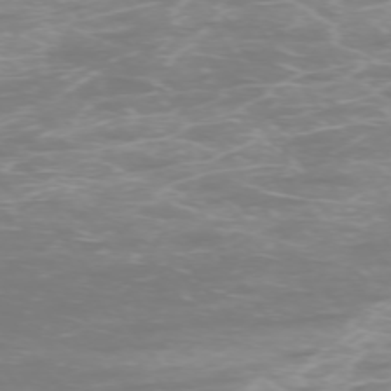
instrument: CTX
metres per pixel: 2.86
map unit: Ap
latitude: -74.3118
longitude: -76.1766
